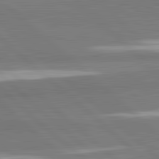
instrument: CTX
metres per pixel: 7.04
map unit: lApd
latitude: 82.2711
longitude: 162.5196
